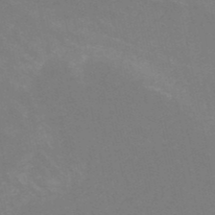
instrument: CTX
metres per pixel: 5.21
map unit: HNb
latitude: -50.2173
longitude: -52.4601
